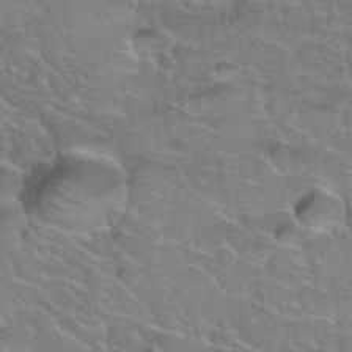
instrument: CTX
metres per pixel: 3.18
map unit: Hto
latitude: 35.7449
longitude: -45.7449
